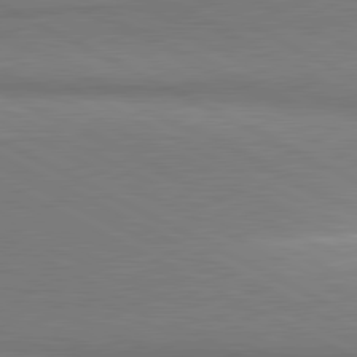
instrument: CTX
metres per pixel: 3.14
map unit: lApd
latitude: 81.1214
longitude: 163.1242
